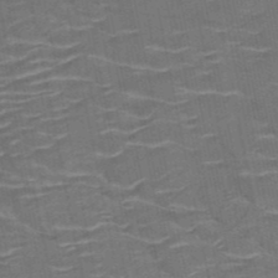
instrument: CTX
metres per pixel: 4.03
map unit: HNb
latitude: -50.8030
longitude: -47.5938
